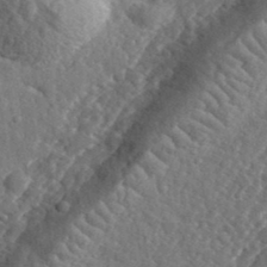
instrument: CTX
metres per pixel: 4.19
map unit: eHh
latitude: 36.1389
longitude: -80.1011
